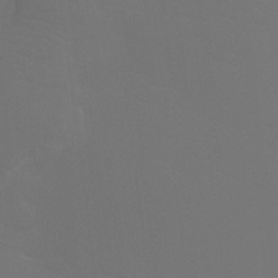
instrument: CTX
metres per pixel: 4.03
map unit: Htu
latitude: -13.2187
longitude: -48.2145
